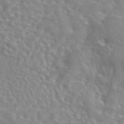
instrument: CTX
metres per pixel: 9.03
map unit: eAb
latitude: 44.5546
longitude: 117.2564
